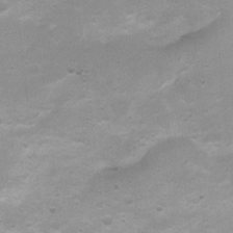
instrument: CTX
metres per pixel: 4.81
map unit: Nhu
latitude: 3.9339
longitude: -26.2145
